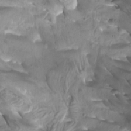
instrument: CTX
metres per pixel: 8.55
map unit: Htu
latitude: -6.1228
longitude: -76.2333
